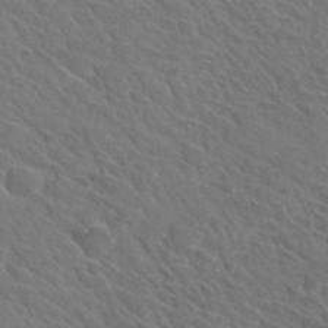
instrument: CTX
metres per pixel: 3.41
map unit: Hto
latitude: 31.6505
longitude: -47.2915
